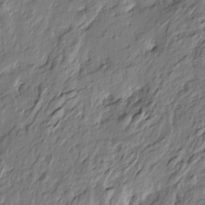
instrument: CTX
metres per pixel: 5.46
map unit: Htu
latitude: -5.4265
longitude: 179.0864
